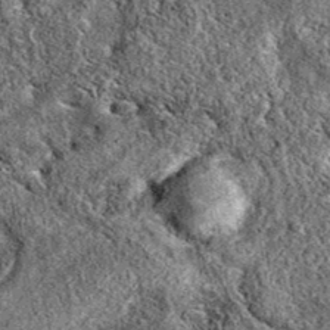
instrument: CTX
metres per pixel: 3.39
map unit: eAb
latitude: 37.8016
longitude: 111.4265
